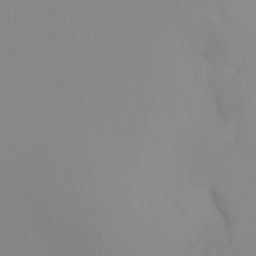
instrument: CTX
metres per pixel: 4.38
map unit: Ht
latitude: -15.1998
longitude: -51.1403
